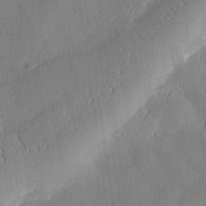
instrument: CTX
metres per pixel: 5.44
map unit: eHh
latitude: 28.5546
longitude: -82.2144
